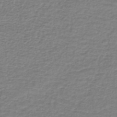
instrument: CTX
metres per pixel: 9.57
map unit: lHb
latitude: -41.7855
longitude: 70.2740
